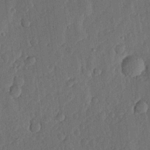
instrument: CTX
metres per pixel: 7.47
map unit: lHvf
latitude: 17.7828
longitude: -116.5924
